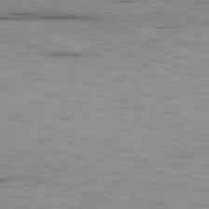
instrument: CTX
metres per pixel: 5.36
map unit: Ap
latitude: -80.1417
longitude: -91.8394
